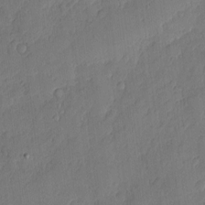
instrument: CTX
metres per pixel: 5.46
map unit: eHh
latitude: 4.7813
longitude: -75.8394
